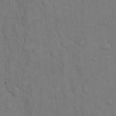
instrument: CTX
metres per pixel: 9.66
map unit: Hto
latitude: 8.0255
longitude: -60.9136
